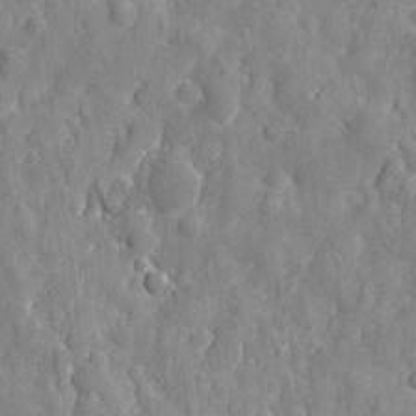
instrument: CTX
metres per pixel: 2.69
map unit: eHh
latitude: 7.4426
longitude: -74.7246
